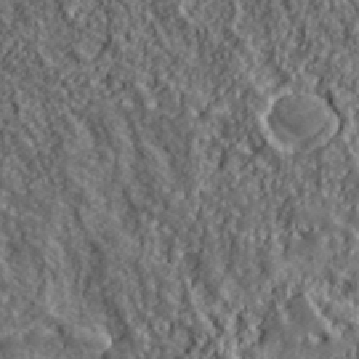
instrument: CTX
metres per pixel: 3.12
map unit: lHvf
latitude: 39.7261
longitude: -88.6113
